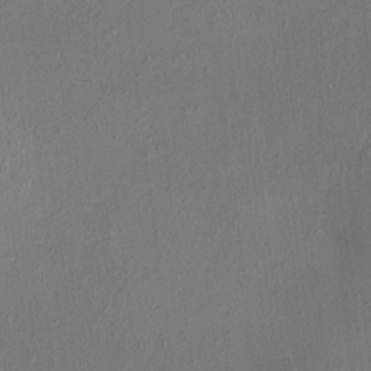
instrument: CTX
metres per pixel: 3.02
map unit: HNhu
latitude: 4.0255
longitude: 6.0472
